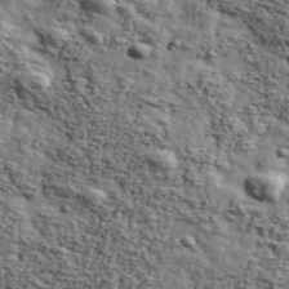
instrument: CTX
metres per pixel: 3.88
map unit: Ave
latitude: 43.1214
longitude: -110.1200
